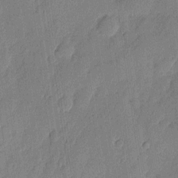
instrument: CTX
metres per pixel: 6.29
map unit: eHh
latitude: 6.6868
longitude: -73.8395
